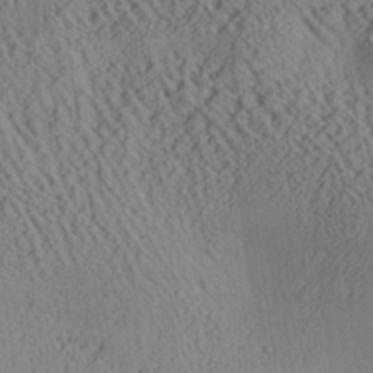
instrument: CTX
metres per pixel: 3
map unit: Aa
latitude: 25.6693
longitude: -134.2522
